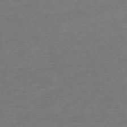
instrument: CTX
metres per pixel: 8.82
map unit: Ap
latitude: -76.3117
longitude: -64.0633
